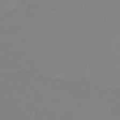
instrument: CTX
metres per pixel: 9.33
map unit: lHb
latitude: -44.7085
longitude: 54.9353
